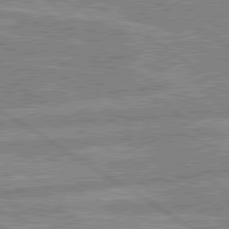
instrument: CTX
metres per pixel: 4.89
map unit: lApd
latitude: 80.2333
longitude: -169.5371
